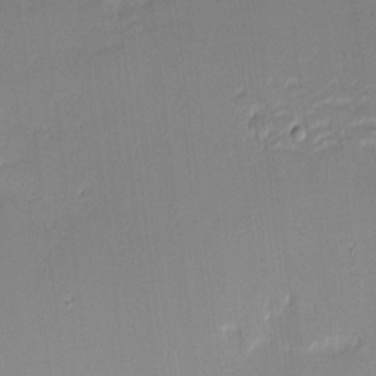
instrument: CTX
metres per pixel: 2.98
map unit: eHh
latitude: -1.1432
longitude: -83.5371
